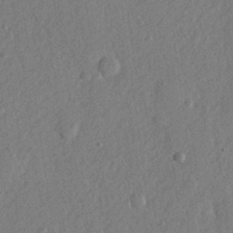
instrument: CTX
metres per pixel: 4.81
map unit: lHvf
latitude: 23.3671
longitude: 144.3117
